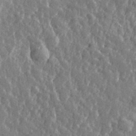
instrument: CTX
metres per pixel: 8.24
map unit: eHh
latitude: 32.4601
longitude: -80.0444
